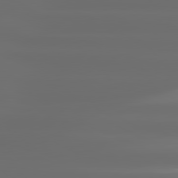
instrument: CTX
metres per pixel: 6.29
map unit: lApd
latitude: 81.0080
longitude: -136.4223
